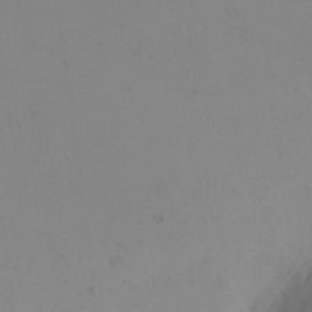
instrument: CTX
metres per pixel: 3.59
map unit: eHh
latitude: 23.6127
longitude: -65.8394
